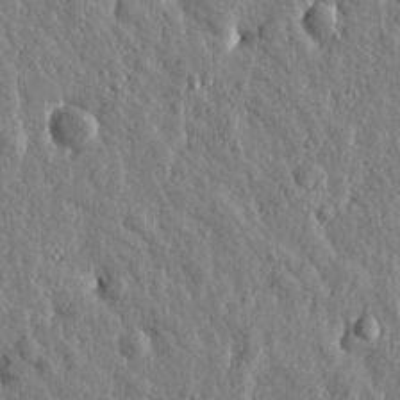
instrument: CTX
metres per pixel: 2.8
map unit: Htu
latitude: -0.1228
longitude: -178.6869
